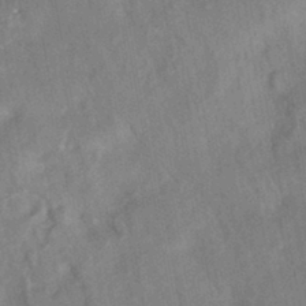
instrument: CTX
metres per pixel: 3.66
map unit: HNhu
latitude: -42.1605
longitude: 91.8045
